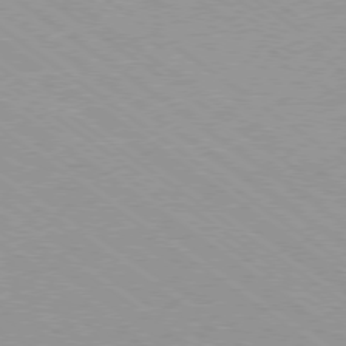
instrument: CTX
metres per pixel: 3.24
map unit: Ap
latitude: -79.0675
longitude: -99.2536
